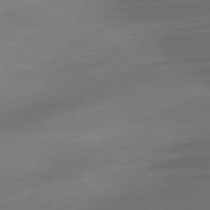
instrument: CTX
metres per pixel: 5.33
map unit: Ap
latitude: -77.1809
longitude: -68.1956
